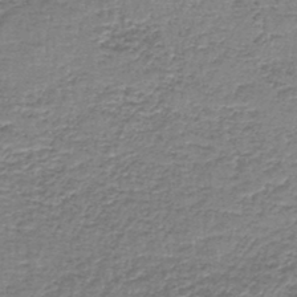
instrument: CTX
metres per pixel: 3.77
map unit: lHb
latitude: -44.3495
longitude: 57.4832
